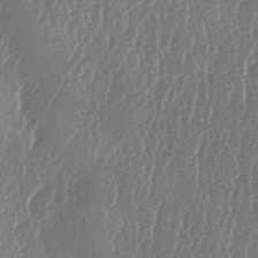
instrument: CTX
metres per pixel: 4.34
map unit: lAa
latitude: -6.8030
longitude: -129.5749
